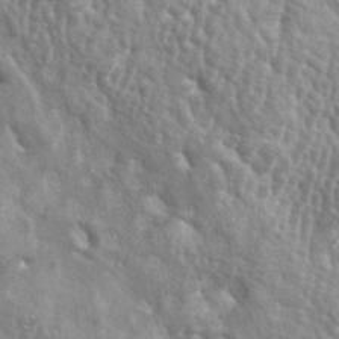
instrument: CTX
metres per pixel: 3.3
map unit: lAa
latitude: -6.0850
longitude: -125.3104
